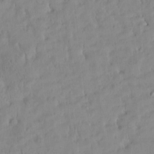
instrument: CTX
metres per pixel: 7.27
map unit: Htu
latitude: -4.7463
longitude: 173.8233
